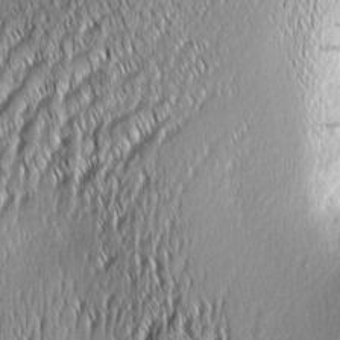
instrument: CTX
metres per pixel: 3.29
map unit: Aa
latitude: 6.8758
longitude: -130.1767
